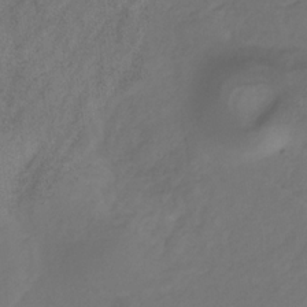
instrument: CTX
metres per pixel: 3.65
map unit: eHb
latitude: -30.6896
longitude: 63.5966
